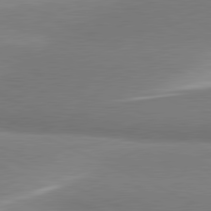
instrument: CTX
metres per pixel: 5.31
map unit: lApd
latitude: 81.1592
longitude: 166.2173
